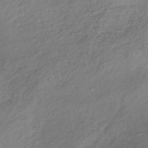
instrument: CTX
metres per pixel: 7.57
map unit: lHb
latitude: -36.5195
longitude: 68.2550
